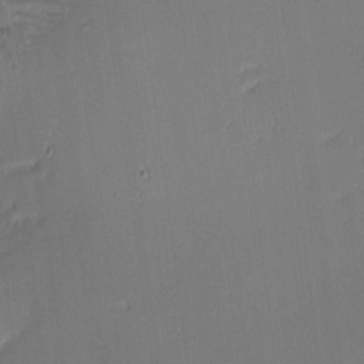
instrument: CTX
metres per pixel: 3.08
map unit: eHh
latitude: -3.1431
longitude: -83.7260
